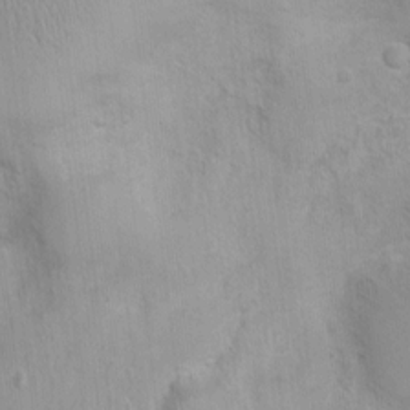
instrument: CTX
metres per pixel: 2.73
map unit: Nhu
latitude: 0.7435
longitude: -16.4978
